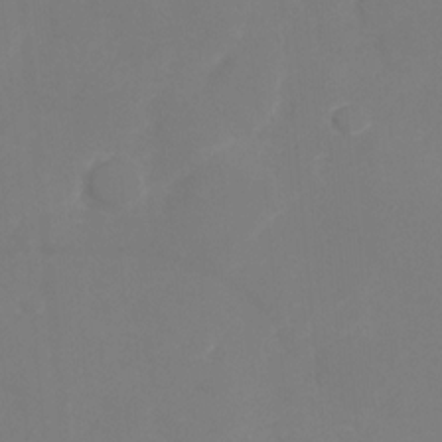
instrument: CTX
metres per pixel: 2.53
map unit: Nhu
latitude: -28.3495
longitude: -64.9136
